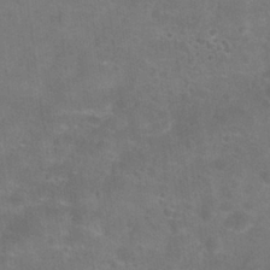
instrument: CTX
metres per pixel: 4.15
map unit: Nhu
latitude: 27.5182
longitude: -55.6694
